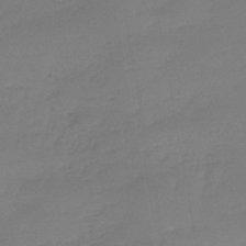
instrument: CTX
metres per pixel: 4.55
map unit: lHb
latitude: -42.9163
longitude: 59.7666
